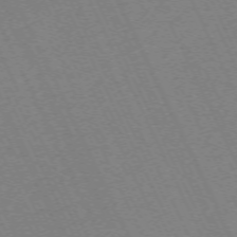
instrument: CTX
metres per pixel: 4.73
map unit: Hpe
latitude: -71.0675
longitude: 12.9164
